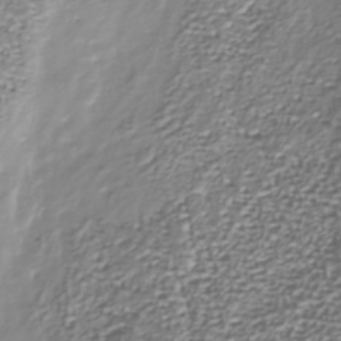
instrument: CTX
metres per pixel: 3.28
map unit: Nhu
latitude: -39.0487
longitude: -81.8394
